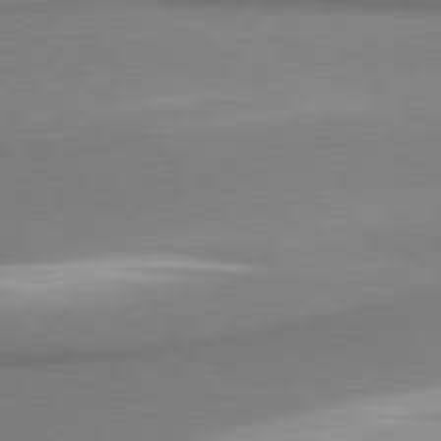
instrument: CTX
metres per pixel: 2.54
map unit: lApd
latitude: 80.3278
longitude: 167.9367
